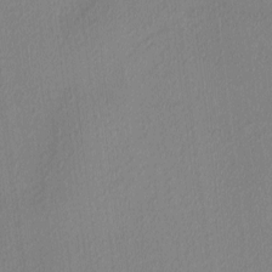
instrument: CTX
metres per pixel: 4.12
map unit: Ave
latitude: 3.5560
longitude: -114.5734
